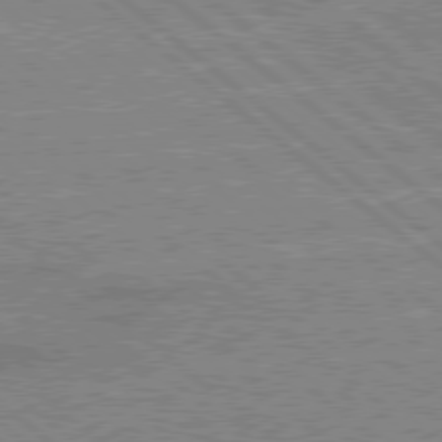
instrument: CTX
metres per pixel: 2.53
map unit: Hpe
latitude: 78.2901
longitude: -160.5734
